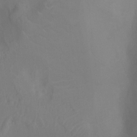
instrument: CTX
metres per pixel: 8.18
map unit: Ht
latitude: -4.2172
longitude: -25.0836
